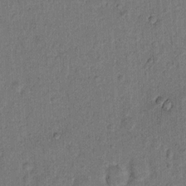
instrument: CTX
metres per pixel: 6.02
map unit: Hto
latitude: 8.5735
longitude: -61.4426
